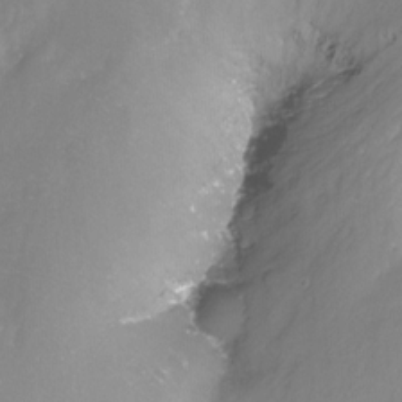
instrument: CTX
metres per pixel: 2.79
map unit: Nhu
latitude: -12.1606
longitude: -68.1578
